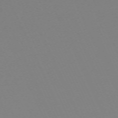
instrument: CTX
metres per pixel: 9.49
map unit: Hpe
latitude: -70.1984
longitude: 16.0850
